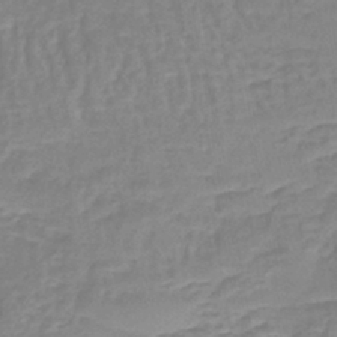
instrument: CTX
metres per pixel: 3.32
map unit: lHb
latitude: -41.3887
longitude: 59.1431
